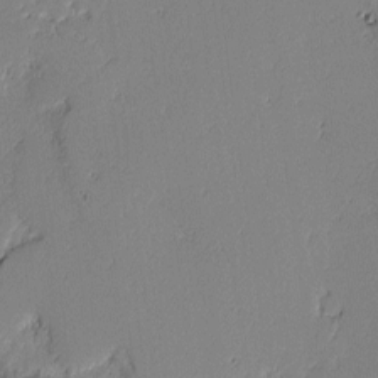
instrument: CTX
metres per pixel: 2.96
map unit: lAvf
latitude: -1.9745
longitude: -108.2333
